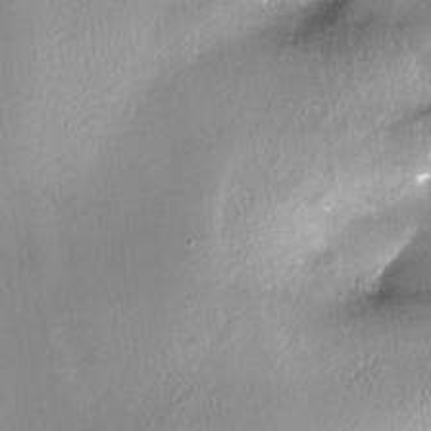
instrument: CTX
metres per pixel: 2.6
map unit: Nhe
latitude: -27.5588
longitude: -110.3467
